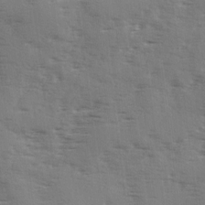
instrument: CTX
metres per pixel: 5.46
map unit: Ave
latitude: 1.9906
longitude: -110.8191
